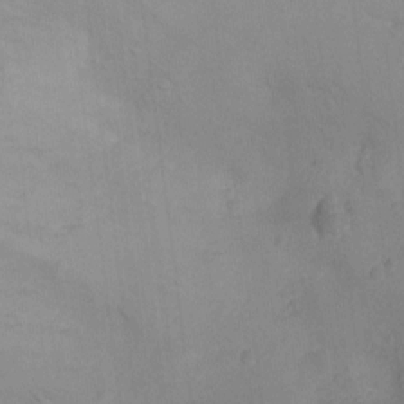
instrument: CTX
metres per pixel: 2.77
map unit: Nhu
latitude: -11.5210
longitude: -22.1956
